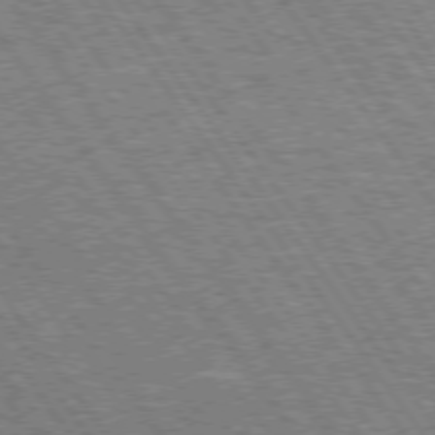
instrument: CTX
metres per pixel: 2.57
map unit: Hpe
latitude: 74.0444
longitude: -139.4804
